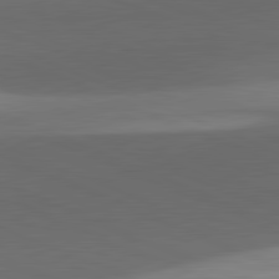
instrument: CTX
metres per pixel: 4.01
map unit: lApd
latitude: 81.6505
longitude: 132.3307
